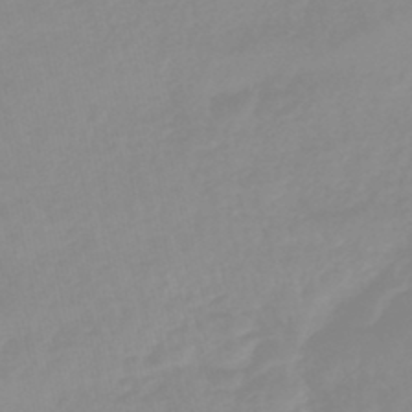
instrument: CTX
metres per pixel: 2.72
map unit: eHb
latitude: -44.6330
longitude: 80.8975
